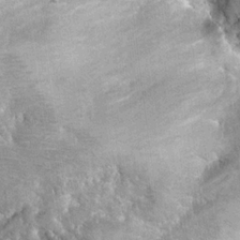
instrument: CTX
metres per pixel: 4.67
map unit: Hto
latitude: 11.7072
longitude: -36.1389
